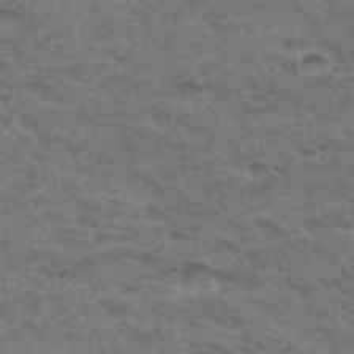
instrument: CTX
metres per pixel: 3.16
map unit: Hto
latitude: 32.6302
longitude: -47.6127
